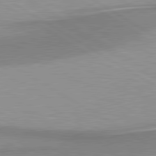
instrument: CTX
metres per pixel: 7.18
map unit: lApd
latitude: 80.6868
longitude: 159.9178
